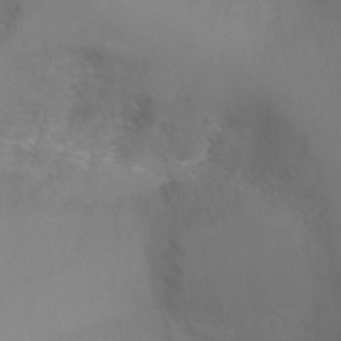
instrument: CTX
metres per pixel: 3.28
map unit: Ht
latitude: -6.0283
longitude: -34.7435
